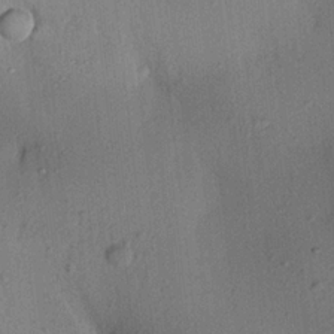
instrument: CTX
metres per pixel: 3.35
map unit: Aa
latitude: 21.5938
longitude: -147.8962
